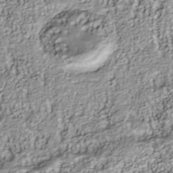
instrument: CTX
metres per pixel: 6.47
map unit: Nhu
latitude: -40.5196
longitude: -84.0255
